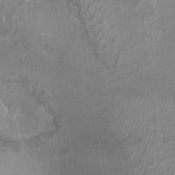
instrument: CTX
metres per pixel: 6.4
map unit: Ht
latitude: -2.0849
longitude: -17.0647
